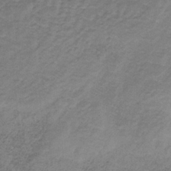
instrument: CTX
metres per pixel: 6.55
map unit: HNb
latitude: -32.8408
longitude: 58.8974
